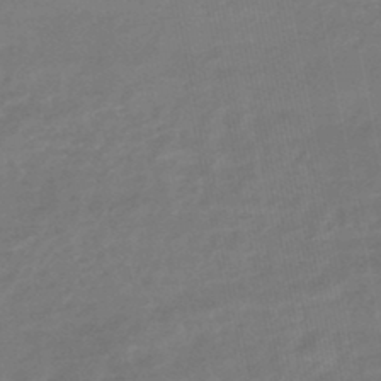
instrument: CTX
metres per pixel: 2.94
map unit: HNhu
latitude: -46.0850
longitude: 92.3495
